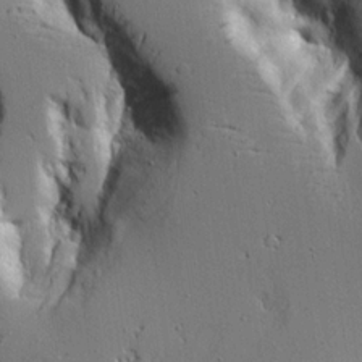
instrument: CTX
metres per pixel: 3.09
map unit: Aa
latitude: 20.6302
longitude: -124.0633
